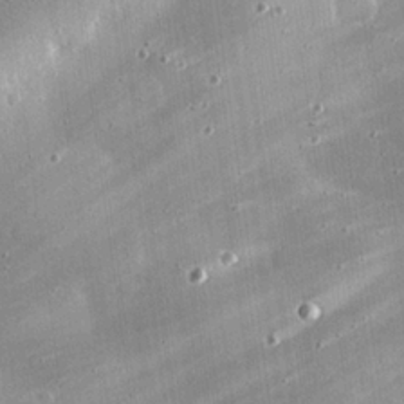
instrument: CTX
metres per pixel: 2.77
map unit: eHh
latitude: 24.3467
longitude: -90.0822
